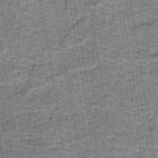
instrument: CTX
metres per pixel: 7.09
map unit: lHb
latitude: -43.2375
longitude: 54.5007
